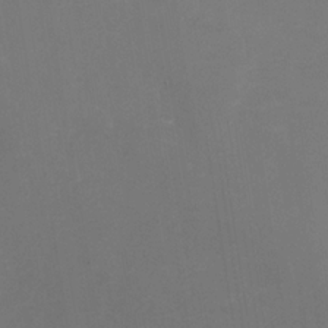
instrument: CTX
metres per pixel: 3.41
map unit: Nhe
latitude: -37.5210
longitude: -90.5735
